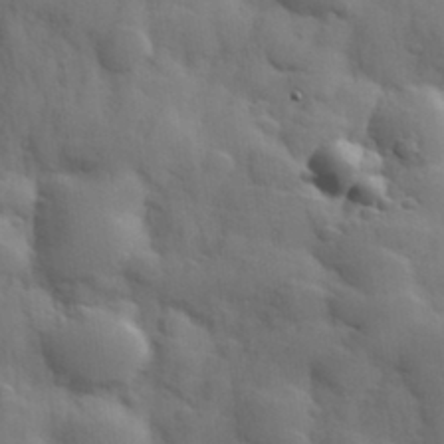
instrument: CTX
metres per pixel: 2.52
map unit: Hve
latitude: 31.4049
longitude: 150.9920
